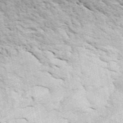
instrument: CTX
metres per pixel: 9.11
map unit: ANa
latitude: 49.6127
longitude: -82.4790
